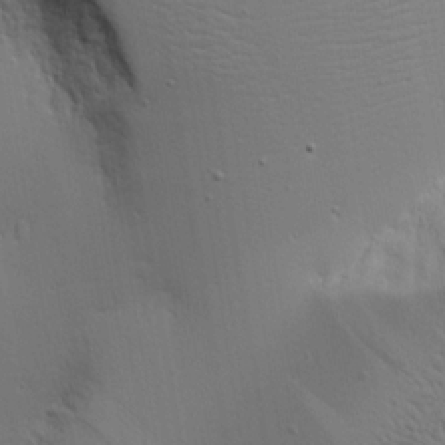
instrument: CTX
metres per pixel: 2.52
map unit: Aa
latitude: 18.4223
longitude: -125.2914
